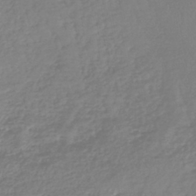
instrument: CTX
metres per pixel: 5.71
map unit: lHb
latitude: -42.0849
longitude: 71.6722
